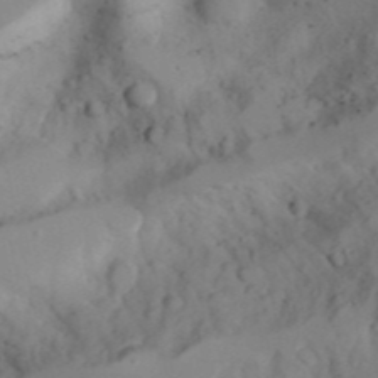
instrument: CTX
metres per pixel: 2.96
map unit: Aa
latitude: 23.9150
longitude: -131.5938
